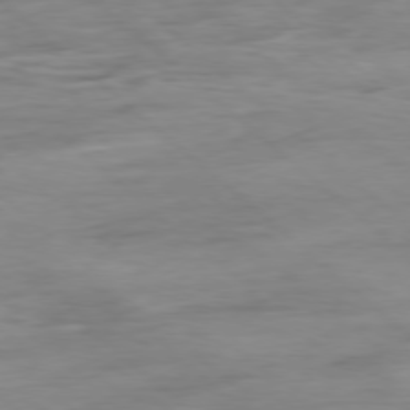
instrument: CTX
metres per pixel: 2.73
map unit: Hpe
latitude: -78.5951
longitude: -19.0458
